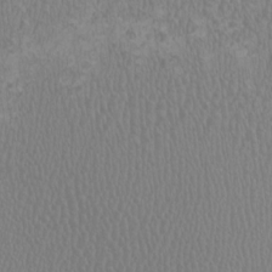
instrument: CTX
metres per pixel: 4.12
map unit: HNhu
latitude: 1.4993
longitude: -1.1781
